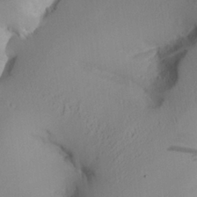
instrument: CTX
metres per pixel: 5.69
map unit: Aa
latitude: 26.5357
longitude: -133.6316
